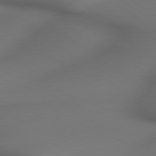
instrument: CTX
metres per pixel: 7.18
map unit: lApd
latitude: 79.4238
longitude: -174.3467
